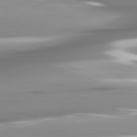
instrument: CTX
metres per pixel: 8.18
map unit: lApd
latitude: 81.7261
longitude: -143.8206
